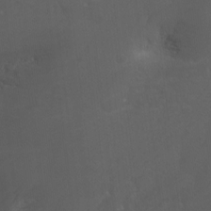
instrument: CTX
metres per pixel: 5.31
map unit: Nhu
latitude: -12.7085
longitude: -65.9717
